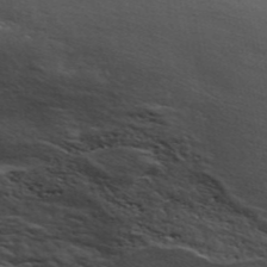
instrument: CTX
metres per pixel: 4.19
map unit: ANa
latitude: 45.7450
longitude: 38.1605
